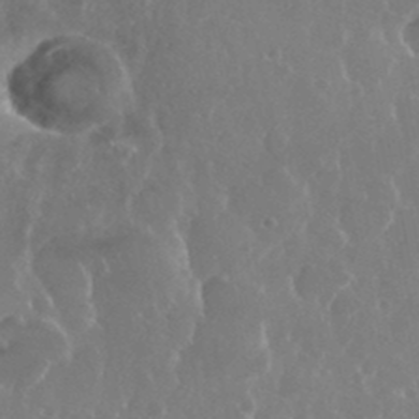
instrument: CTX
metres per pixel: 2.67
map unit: eHh
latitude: 34.6868
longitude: -58.8380
